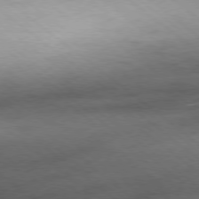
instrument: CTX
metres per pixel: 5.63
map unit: Hpe
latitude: -79.0108
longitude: 10.9920
